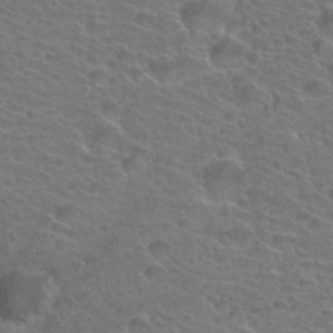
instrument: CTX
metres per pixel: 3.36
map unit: Hto
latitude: 34.4979
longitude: -39.6694
